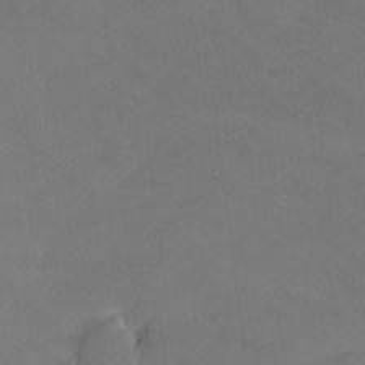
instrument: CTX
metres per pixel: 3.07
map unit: eHh
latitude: -8.8030
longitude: -67.2725
